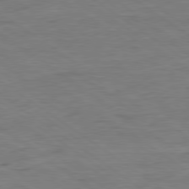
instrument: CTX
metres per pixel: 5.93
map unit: Ap
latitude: -80.2929
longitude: -80.5546
